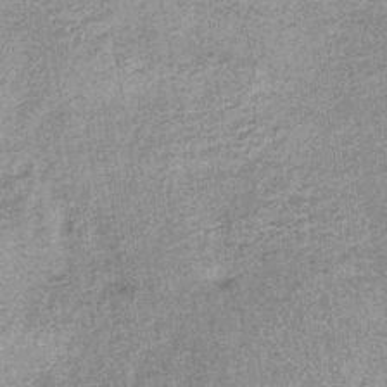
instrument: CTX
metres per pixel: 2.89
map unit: lHb
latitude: -37.3698
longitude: 65.6344
